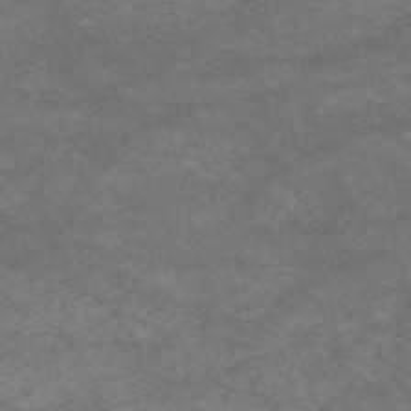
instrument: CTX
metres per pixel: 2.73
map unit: HNb
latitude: -53.7477
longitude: -43.4615
